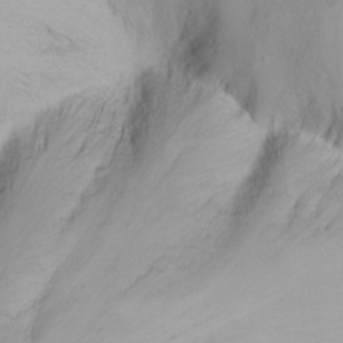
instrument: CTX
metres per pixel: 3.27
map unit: Nhu
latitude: -7.4454
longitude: -70.4979
